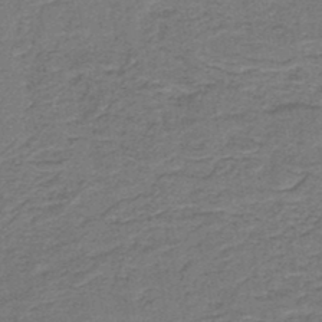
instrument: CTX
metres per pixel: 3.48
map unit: lHb
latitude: -39.2565
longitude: 54.7841
